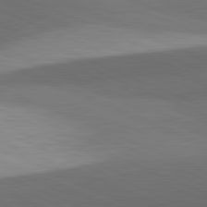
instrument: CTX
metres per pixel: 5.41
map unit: lApd
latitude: 81.7261
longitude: 138.0661
